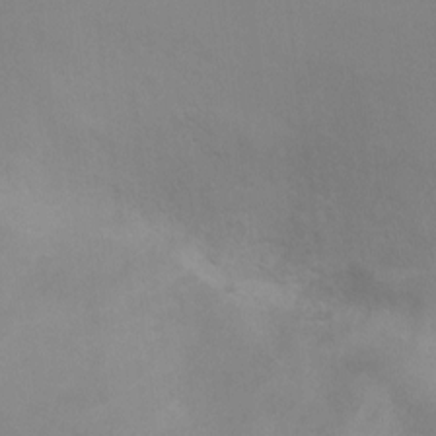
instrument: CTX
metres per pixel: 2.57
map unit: Ht
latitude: -5.1620
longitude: -28.6490
